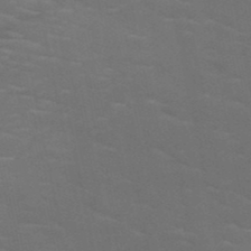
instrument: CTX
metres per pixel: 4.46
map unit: HNb
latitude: -51.2943
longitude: -43.4615
